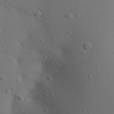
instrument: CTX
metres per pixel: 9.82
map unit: Aa
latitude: 23.1403
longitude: -137.9150
